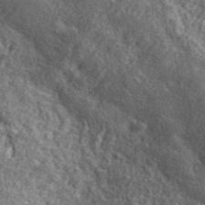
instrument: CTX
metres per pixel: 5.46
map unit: lHvf
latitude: 40.8757
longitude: -90.3845
